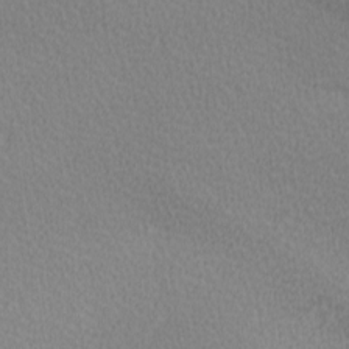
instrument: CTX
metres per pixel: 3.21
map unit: lAa
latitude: -10.6708
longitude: -125.7071
